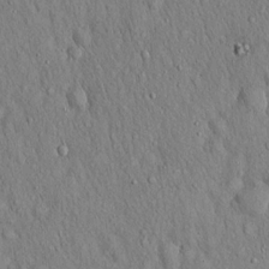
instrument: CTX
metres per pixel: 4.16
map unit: Hto
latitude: 16.3278
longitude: -58.4790
